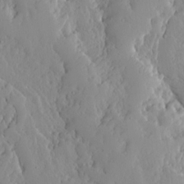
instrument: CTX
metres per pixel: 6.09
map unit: Ave
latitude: 13.2726
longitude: -135.0647
